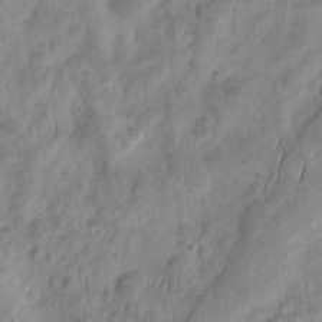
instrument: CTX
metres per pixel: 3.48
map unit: eHh
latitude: 8.7435
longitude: -74.5735
